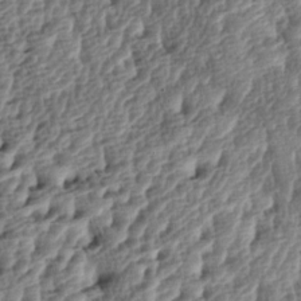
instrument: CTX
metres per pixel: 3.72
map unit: lAa
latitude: -4.2928
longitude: -122.4223
